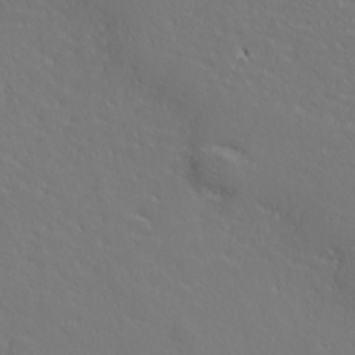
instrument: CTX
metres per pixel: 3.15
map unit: lHvf
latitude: 26.6869
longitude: 142.8408
